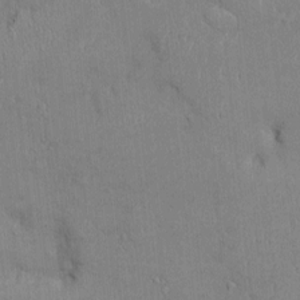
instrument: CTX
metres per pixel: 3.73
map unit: Ht
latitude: -3.1809
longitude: -14.7058
